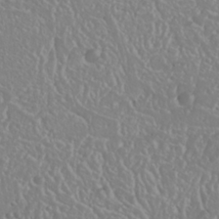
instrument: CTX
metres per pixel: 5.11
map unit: Nhu
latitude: 25.2159
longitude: -58.7813
